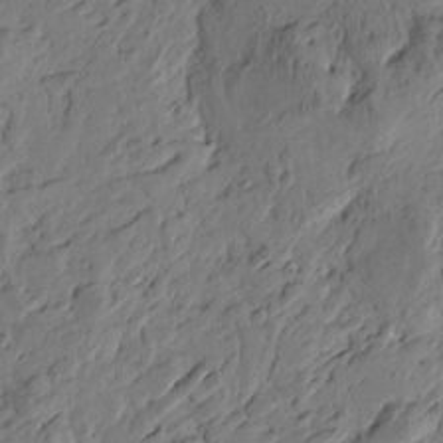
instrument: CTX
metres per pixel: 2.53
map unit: Htu
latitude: -3.6721
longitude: -178.2334
